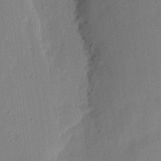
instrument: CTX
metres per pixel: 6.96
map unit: eHh
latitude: 4.2900
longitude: -77.0458
